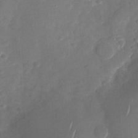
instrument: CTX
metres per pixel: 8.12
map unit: Nhu
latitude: -27.9367
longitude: -65.4237
